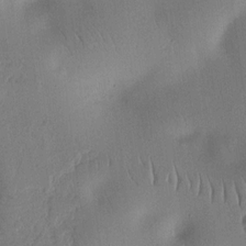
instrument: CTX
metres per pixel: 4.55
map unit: Nhu
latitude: 14.5546
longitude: -78.4034
